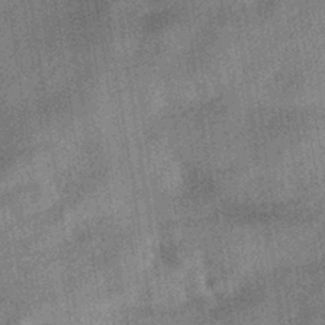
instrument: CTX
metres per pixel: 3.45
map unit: HNhu
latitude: -40.1039
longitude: 96.2362
